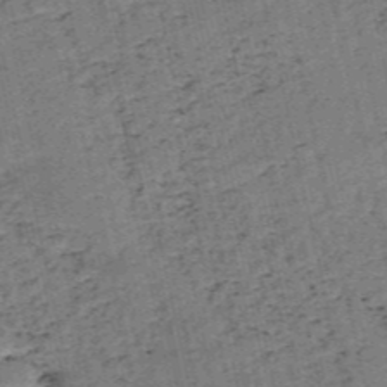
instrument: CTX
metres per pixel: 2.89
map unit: HNb
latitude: -54.4062
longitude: -47.2159
